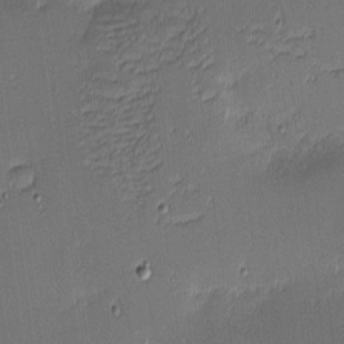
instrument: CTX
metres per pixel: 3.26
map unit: eHh
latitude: -3.7666
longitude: -83.1025
